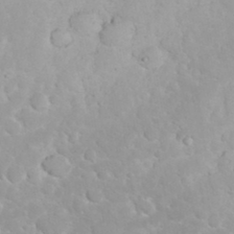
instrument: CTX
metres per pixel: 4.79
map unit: eHh
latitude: 32.2711
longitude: -62.9325
